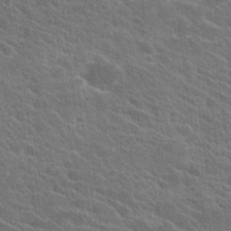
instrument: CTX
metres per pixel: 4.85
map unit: Hto
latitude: 24.5923
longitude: -40.5545
